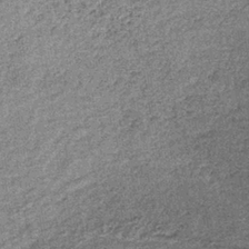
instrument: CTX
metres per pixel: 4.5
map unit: lHb
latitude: -36.7841
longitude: 65.6155
